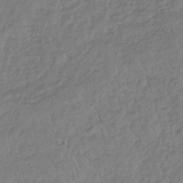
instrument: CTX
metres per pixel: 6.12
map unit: lHb
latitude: -37.5399
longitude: 68.5573
